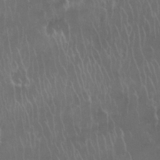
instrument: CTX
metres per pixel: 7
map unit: Nhu
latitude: 28.1389
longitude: -62.2523
